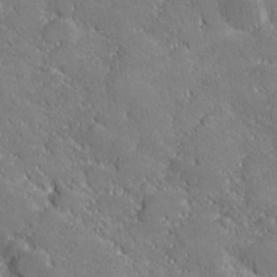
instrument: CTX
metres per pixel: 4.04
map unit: lHvf
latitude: 27.1025
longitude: 142.0661
